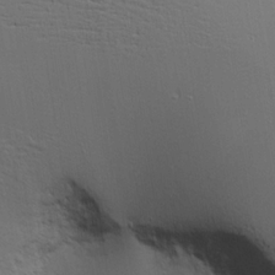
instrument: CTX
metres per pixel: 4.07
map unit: Aa
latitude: 18.3656
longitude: -125.3103
